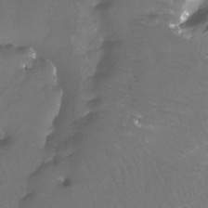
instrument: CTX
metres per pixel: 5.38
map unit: Ht
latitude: -12.1984
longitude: -45.7260
